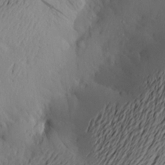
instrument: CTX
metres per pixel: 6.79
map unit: Aa
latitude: 20.1956
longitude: -145.4237
